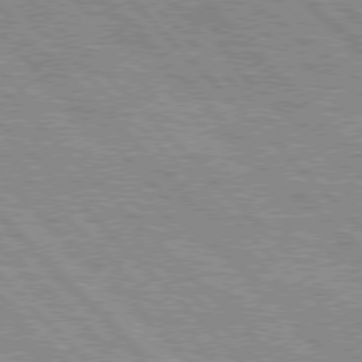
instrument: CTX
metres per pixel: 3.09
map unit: lApd
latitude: 76.5923
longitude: -73.4616
